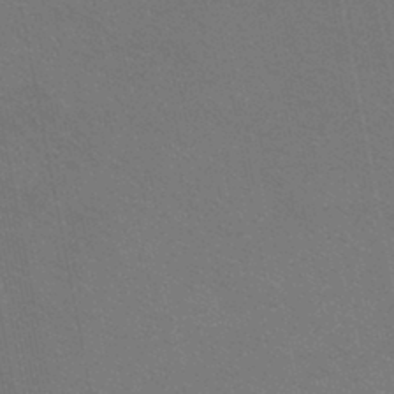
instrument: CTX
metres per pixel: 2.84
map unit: lHb
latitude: -43.8044
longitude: 75.0298
